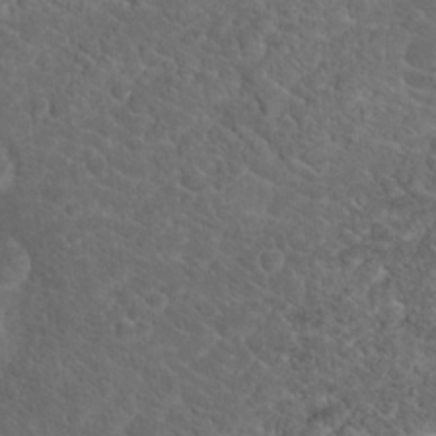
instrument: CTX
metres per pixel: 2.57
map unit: Hto
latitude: 18.5923
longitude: -36.9514
